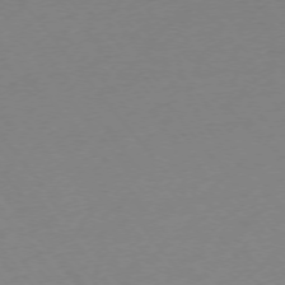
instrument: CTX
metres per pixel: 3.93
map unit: Ap
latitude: -74.9731
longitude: -71.7261
